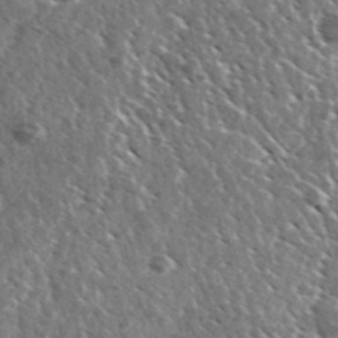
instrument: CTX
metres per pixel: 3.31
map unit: Ave
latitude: 36.9514
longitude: -110.3279
